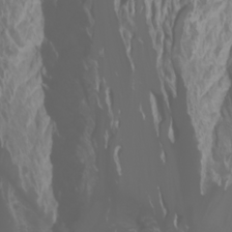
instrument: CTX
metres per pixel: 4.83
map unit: Htu
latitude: -1.3321
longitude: -76.2522
